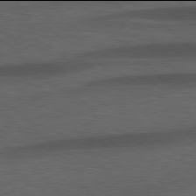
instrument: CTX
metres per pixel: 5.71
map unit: lApd
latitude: 77.9906
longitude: -57.0458
